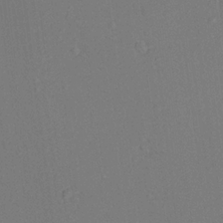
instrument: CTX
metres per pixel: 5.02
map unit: Aa
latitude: 19.5938
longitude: -140.6301
